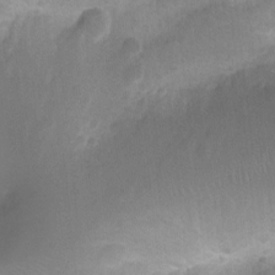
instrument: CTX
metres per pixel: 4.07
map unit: Nhu
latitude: -14.7464
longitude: -25.9150
